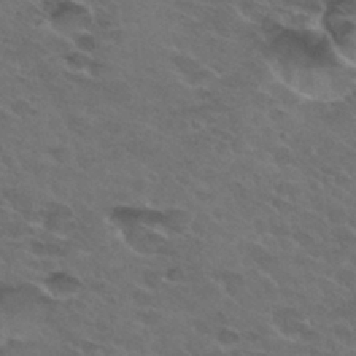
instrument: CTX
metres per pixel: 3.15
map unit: Hto
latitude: 32.1011
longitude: -45.6316
